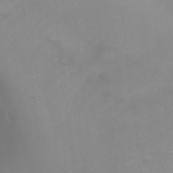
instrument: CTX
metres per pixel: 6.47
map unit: Ht
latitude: -3.0864
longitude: -28.1767
